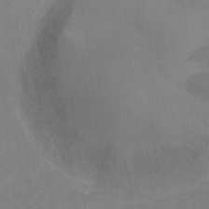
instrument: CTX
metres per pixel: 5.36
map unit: Nhu
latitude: -14.0850
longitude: -40.2144
